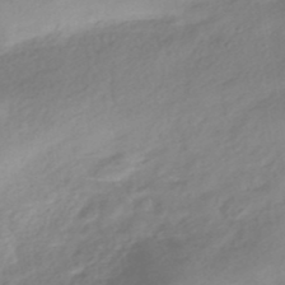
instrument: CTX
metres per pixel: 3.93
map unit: HNhu
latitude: -40.7652
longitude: 92.9164
